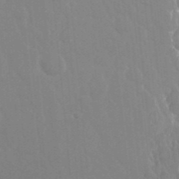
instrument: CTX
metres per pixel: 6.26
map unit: Nhu
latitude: 24.8002
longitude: -61.0647
